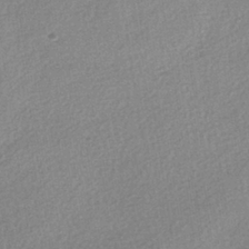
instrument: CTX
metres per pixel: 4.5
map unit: HNhu
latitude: -40.6896
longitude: 96.1417
